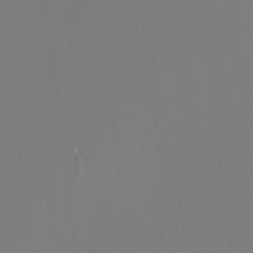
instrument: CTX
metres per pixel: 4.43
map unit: Hto
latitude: -7.3320
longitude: -47.3104
